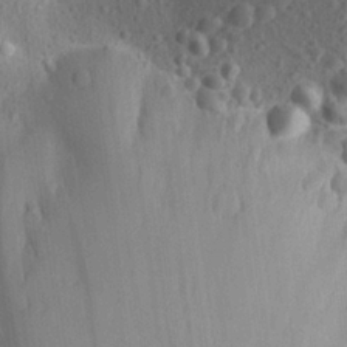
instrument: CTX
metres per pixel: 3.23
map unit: Aa
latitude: 23.8772
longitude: -147.3860
